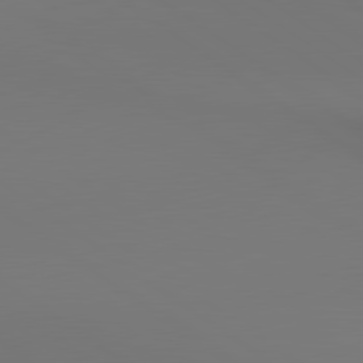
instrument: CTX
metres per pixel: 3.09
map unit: lApd
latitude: 80.6679
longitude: 152.9541
